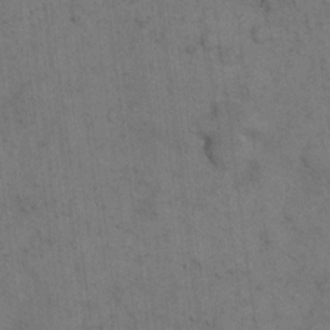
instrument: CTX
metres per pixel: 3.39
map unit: eHh
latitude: 19.0080
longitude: -63.4049
